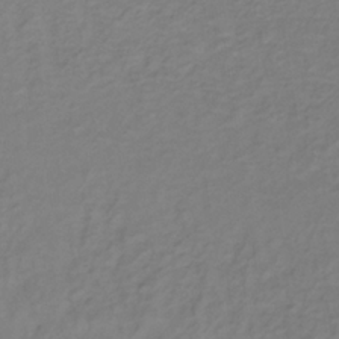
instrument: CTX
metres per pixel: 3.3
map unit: lHb
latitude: -34.8030
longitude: 70.2551
